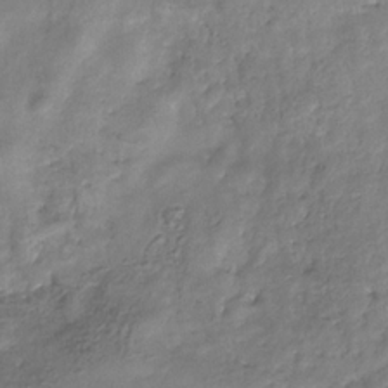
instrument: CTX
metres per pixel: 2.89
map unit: eHb
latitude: -29.5777
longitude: 69.2753
